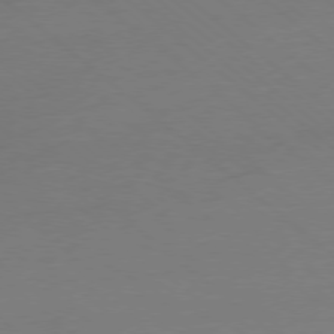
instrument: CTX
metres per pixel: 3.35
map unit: Ap
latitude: -78.4818
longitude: -99.3481
